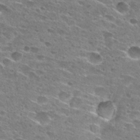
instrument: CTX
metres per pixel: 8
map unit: Hto
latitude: 27.9906
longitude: -45.8772
